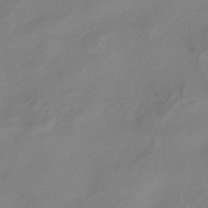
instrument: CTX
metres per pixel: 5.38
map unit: HNhu
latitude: -40.7463
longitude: 106.5952
